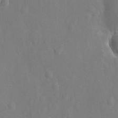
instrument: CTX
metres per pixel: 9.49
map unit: Nhu
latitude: -14.2362
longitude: -25.4804
